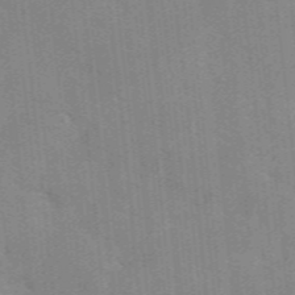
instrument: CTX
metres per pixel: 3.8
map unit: lHvf
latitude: 36.2334
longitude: -90.6868
